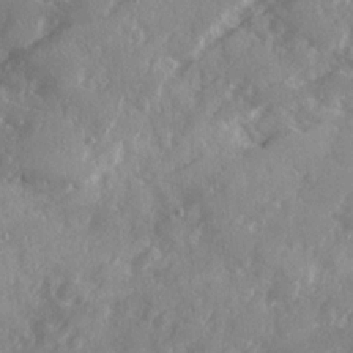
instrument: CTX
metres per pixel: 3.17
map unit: Ave
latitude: 19.7449
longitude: -130.2901
